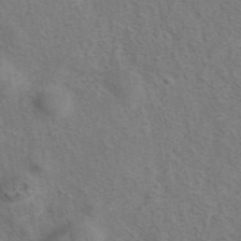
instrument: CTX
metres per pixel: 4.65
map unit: eAb
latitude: 42.2145
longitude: 104.9164
